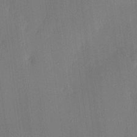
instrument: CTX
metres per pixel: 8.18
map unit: lHvf
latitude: 20.1200
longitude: 144.6708
